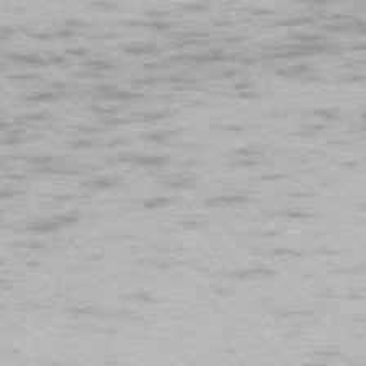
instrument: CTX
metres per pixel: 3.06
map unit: Ap
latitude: -74.3873
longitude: -73.9339
